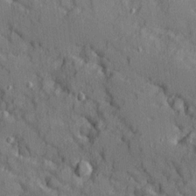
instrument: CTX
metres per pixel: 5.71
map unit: Ave
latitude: 10.3845
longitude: -101.8772
